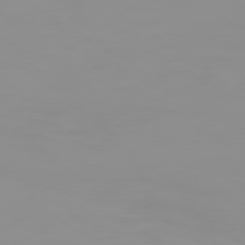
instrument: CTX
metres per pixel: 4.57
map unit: Hpe
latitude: 74.0633
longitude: -127.7261
